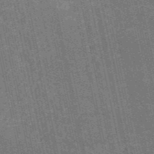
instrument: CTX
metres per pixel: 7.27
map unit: HNb
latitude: -53.7855
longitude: -38.3089
